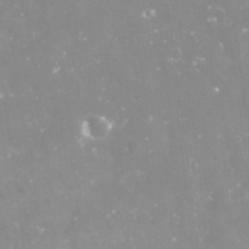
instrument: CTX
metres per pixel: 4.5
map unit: Nve
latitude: -17.8234
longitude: -59.3104
